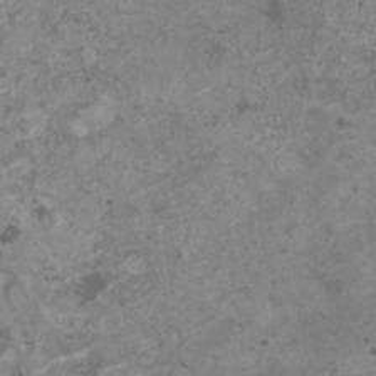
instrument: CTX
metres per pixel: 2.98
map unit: HNhu
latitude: -0.8030
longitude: 2.3117
